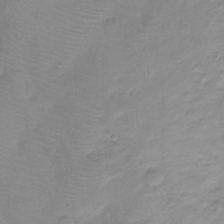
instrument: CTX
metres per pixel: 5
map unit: Ht
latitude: -10.5007
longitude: -39.0647
